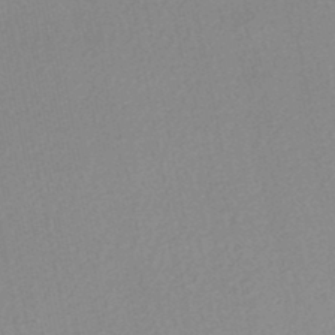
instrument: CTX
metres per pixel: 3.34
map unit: HNhu
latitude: -47.7288
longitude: 103.0109
